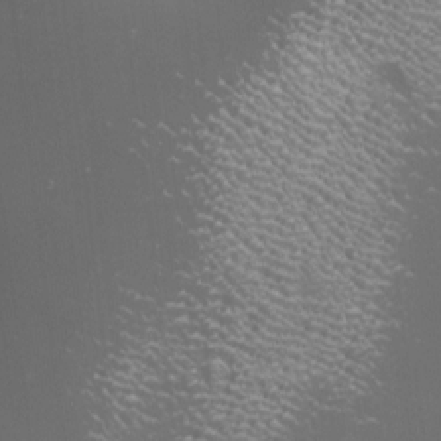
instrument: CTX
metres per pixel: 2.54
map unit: eHh
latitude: -4.5384
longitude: 19.3510
